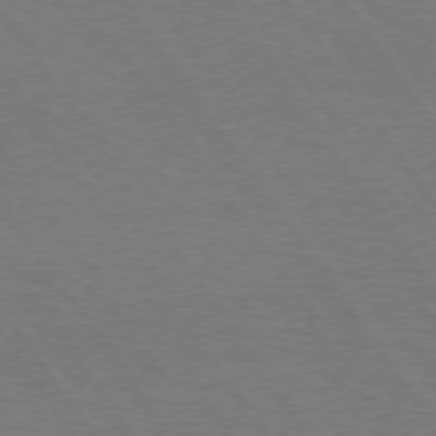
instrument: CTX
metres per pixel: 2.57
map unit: Hpe
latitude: 74.7624
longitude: -140.5545
